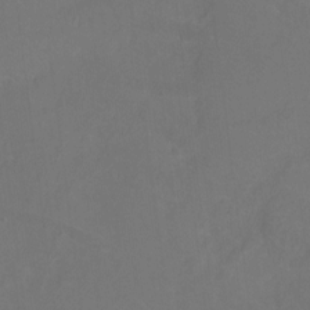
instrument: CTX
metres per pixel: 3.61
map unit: Hto
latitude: -3.7855
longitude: -35.8961
